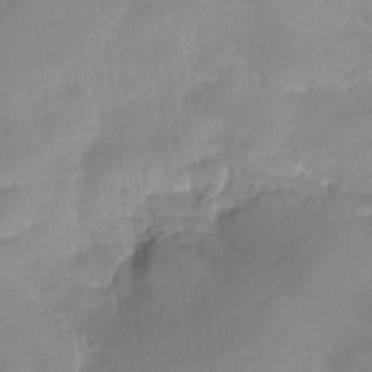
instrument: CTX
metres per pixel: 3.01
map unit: HNhu
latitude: -23.5210
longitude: 49.8612
